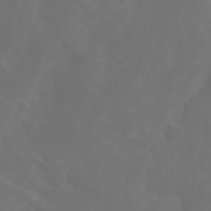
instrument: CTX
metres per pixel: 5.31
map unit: Aa
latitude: -11.3132
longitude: -68.1577
